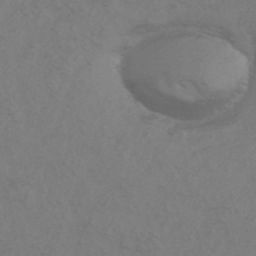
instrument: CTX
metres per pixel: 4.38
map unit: HNhu
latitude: -43.7477
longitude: 89.5210
